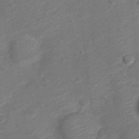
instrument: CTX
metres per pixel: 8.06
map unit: Nve
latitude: -19.5966
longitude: 107.3510
